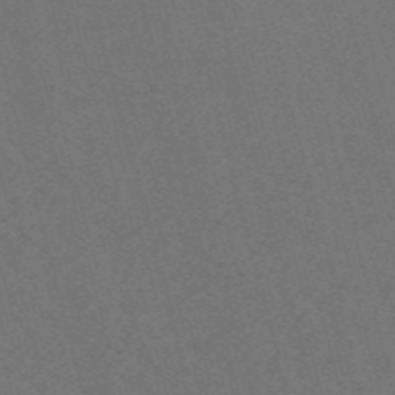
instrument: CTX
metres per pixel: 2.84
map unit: Nve
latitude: -57.5777
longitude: 52.1794
